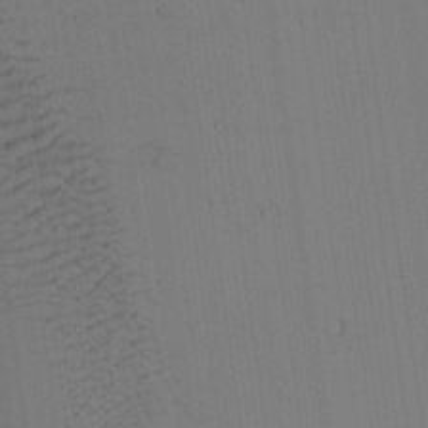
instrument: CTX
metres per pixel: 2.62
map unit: Aa
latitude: 26.5546
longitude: -137.8961
